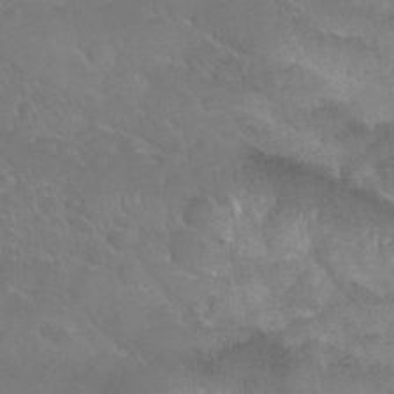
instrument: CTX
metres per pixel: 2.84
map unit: Nhu
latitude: 28.4223
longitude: -55.2726
